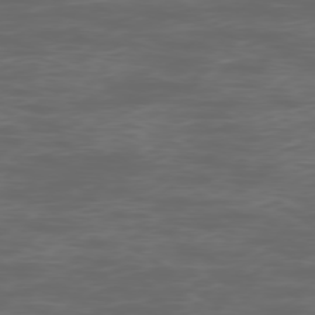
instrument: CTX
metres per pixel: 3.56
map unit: Ap
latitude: -78.9919
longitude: -74.9136
